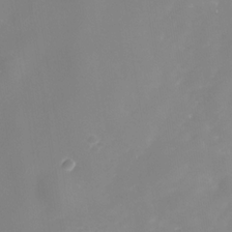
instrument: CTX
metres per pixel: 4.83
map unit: Nhe
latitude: -35.8611
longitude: -87.1214
